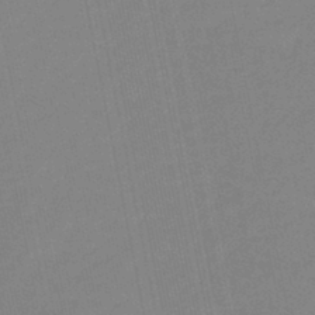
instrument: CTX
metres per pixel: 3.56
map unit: eHb
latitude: -44.1417
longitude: 87.1809
